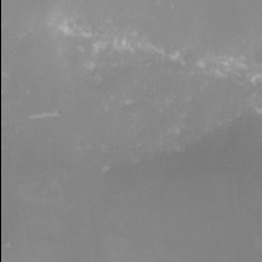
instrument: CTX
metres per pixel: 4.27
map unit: eHh
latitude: -7.1242
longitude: -77.9906
